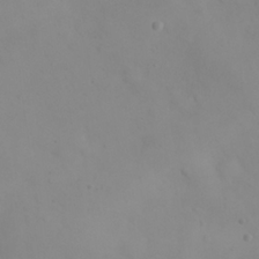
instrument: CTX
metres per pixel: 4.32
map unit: eHh
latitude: 24.8569
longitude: -64.4790
